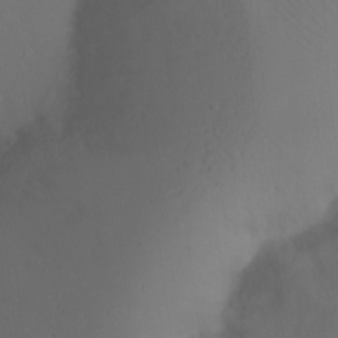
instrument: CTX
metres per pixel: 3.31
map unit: Ht
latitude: -16.5385
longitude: -41.4804
